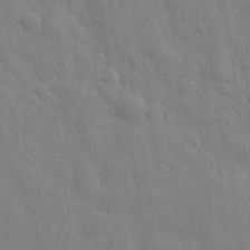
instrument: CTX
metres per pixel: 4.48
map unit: eHh
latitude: 29.0080
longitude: -74.9136
